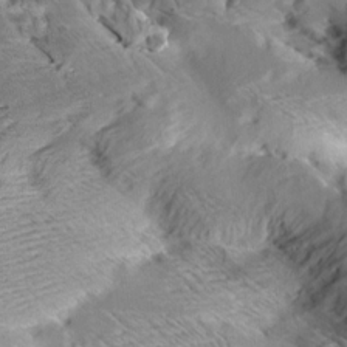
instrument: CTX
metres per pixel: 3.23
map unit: Aa
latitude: 9.4238
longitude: -141.5371
